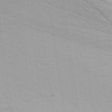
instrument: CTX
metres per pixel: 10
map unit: Ave
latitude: 22.1200
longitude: -137.5182
